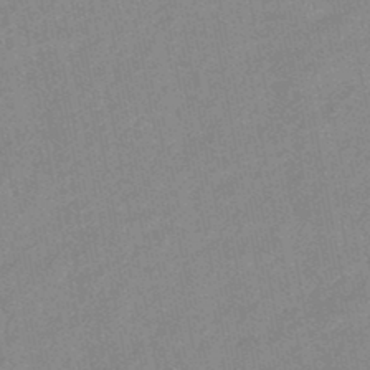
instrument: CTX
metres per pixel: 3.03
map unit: lHb
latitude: -48.1228
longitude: 77.7856
